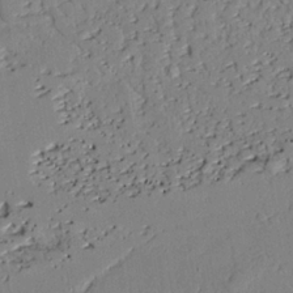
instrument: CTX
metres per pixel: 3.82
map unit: lAvf
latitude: 24.7435
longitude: -112.1767
